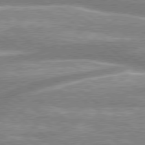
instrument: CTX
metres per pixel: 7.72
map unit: lApd
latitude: 79.0081
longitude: -158.8569
